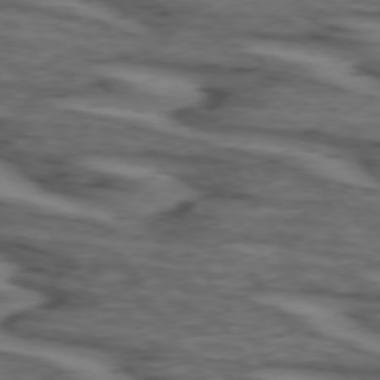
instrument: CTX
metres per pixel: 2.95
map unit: lApd
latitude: 73.7639
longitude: -71.4426
